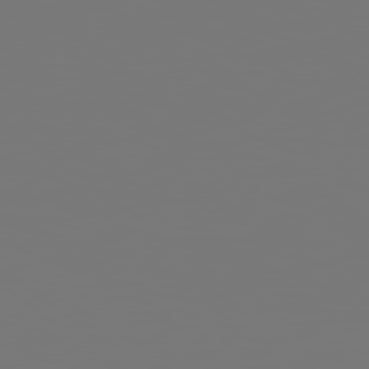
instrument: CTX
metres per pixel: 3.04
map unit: Hpe
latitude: 78.8002
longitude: -139.1970
